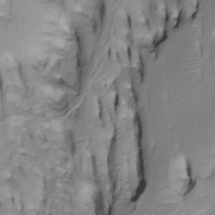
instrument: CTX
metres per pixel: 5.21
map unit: Htu
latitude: -4.8219
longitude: 150.4440
